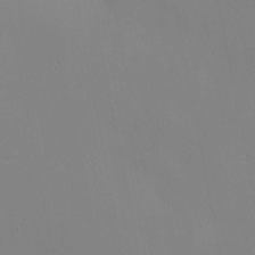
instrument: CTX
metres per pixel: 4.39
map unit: eHh
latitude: -3.0675
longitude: -81.1403
